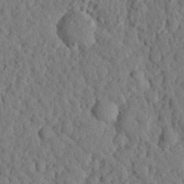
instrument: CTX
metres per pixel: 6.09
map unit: eHh
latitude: 24.9324
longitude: -79.2159
